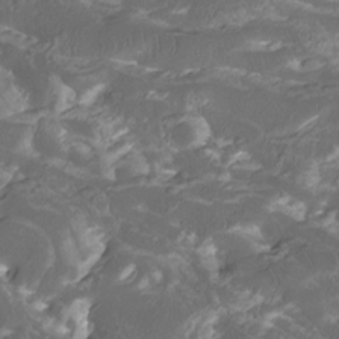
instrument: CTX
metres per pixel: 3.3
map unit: Htu
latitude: -11.9178
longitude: -73.8961
